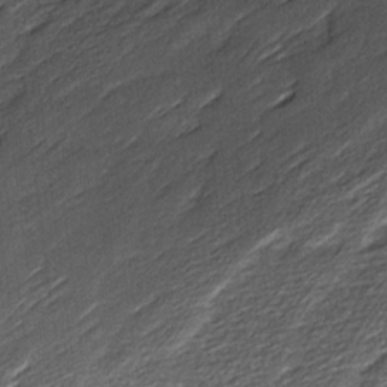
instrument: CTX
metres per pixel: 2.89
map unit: Ave
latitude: 16.3089
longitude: -136.7058
